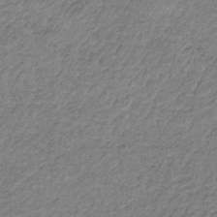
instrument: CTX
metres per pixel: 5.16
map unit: HNb
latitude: -34.1606
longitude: 61.5399
